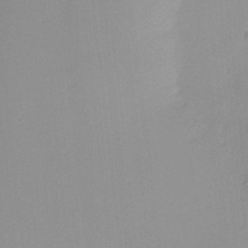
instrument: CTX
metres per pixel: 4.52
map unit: HNhu
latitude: 11.4993
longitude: 9.0486
